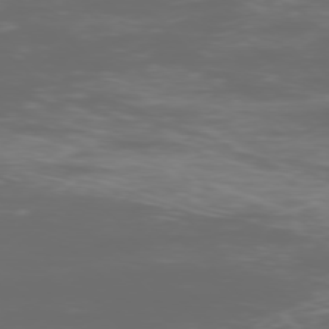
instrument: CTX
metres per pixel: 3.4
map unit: Ap
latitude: -77.8233
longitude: -72.7625
